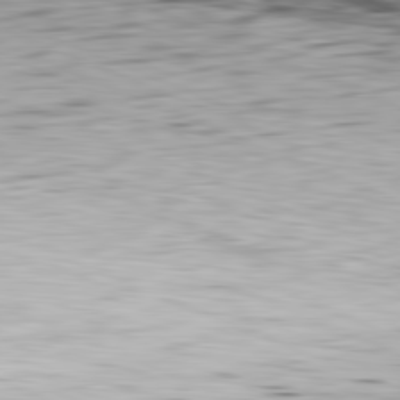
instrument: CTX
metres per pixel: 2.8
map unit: Ap
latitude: -81.8800
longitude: -71.2726
